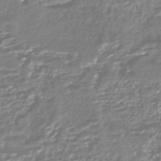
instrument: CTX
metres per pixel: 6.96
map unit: HNhu
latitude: -44.6896
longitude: 96.6708
